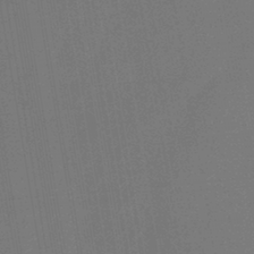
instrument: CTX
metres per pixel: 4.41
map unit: lHb
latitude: -41.8611
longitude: 78.1983
